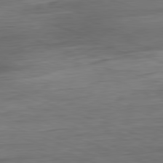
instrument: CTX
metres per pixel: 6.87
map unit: Ap
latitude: -81.4077
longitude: -89.7639
